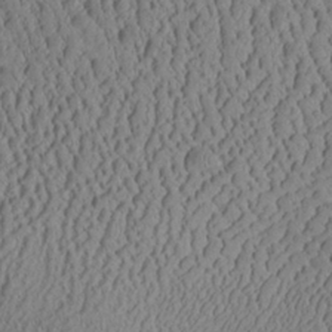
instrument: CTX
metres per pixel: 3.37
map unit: Aa
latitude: 26.6491
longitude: -135.0647
